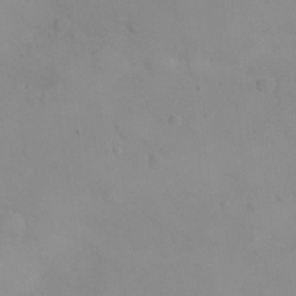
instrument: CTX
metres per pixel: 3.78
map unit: eHh
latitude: 25.0269
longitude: -64.9703
